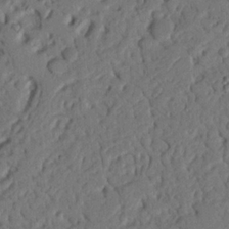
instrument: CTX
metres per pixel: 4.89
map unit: Nhu
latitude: 20.8947
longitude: -77.0458
